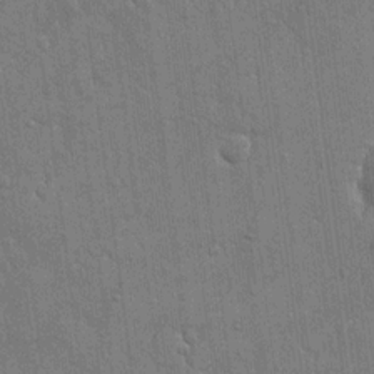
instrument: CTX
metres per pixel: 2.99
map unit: eHh
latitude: 15.0081
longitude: -68.9136
